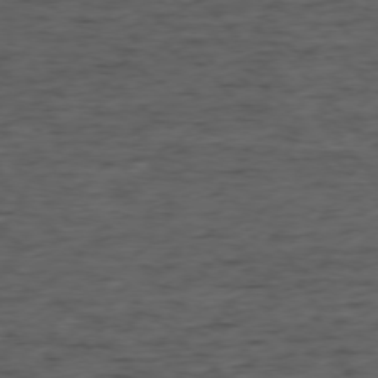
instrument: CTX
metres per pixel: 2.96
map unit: Ap
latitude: -76.1039
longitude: -91.5749
